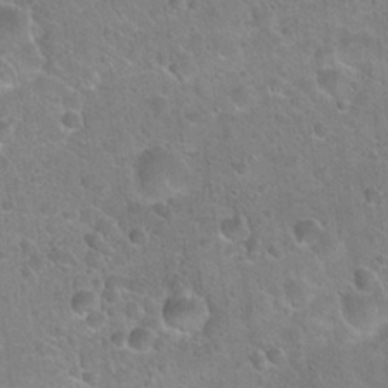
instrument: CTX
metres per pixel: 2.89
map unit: Hto
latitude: 22.0633
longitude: -51.4615
